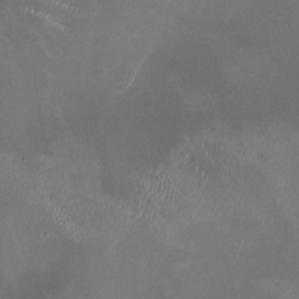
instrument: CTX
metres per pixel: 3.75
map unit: HNhu
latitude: 0.5734
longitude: -2.8002
